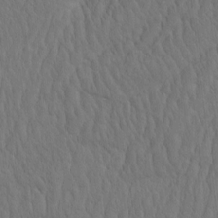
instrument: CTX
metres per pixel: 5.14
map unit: eHh
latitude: -2.1794
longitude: 15.5399
